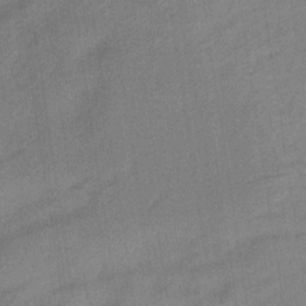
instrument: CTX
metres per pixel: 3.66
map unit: lHb
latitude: -34.1984
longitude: 65.5399
